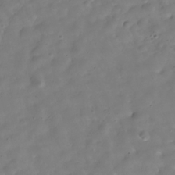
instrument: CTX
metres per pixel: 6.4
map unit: Hve
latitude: -30.7085
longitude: 94.8030
